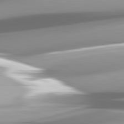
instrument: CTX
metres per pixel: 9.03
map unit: lApd
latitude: 82.3089
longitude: -147.8395
